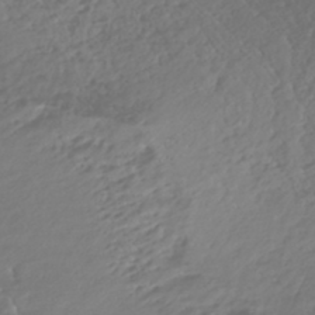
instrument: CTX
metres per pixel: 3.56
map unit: HNhu
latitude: -43.3509
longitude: 104.1228
